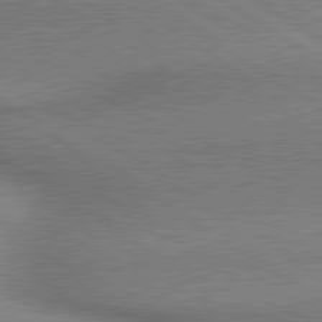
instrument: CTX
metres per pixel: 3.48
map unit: lApd
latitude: 80.1956
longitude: 165.1431
